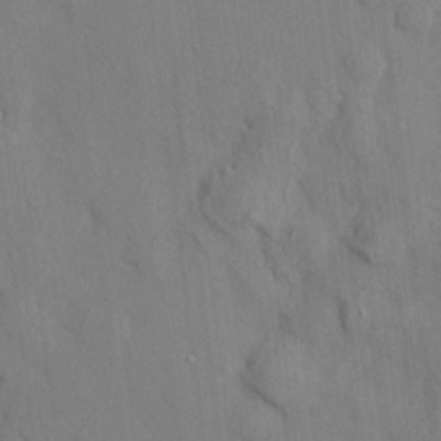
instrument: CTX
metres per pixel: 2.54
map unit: HNhu
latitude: 13.1214
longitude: 10.2740
